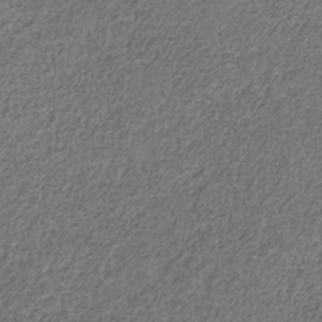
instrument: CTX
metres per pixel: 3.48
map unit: HNb
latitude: -32.4440
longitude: 59.2564
